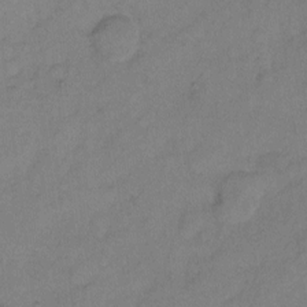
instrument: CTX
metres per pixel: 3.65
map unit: Hto
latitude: 5.5749
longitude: -61.5749
